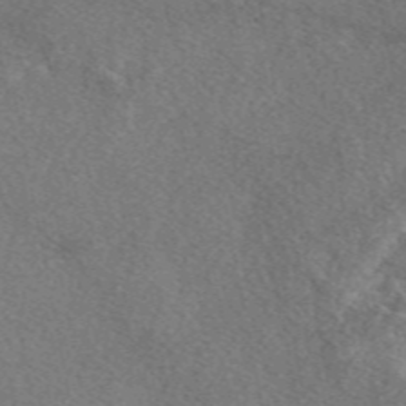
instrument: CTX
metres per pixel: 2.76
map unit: eAb
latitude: 48.3278
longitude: 117.0864
